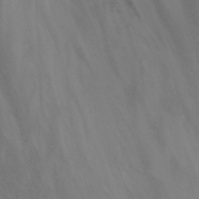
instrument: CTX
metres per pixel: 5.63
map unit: Nhu
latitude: -3.1053
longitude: -72.7247
